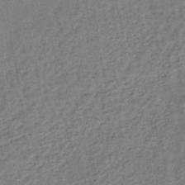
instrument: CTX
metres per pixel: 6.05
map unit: lHb
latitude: -38.6708
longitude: 63.5588
